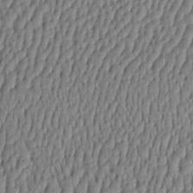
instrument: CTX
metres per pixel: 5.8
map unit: HNhu
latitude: -3.7855
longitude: 13.7478
